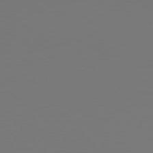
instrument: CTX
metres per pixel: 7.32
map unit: Hpe
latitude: 76.3845
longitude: -127.4049
